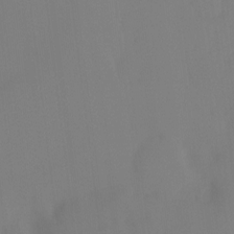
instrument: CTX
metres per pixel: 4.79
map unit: Ht
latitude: -8.5952
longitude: -30.8947
